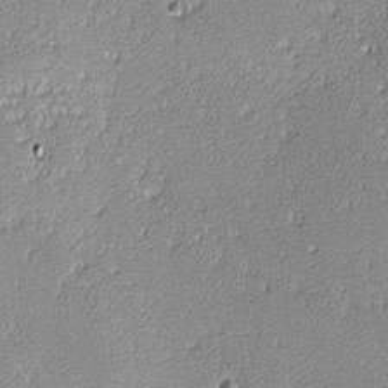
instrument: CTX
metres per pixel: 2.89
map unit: lHvf
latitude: -13.6155
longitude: -103.3670
